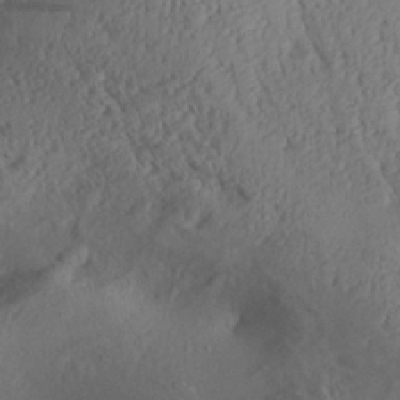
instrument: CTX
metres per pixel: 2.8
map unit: Aa
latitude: 28.8758
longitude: -134.1955
